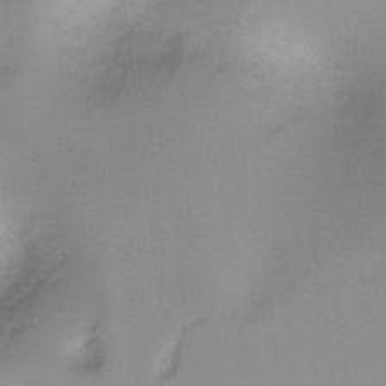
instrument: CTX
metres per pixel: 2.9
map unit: Ht
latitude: -9.5588
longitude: -28.9702
